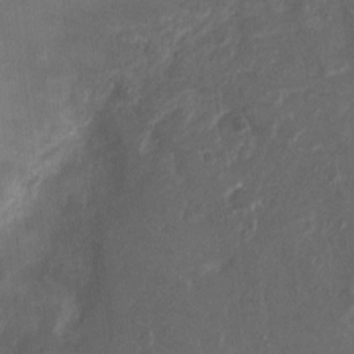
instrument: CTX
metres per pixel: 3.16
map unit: Ht
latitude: 2.0255
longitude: -19.5182
